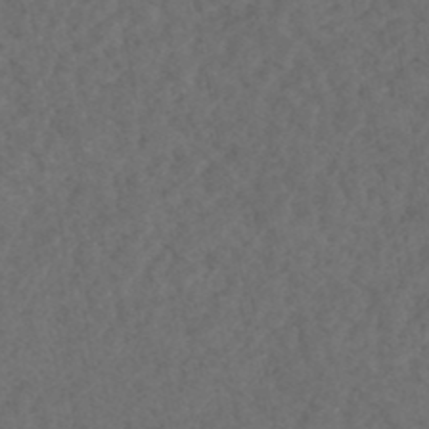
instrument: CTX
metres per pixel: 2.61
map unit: HNhu
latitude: -47.9178
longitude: 97.0865
